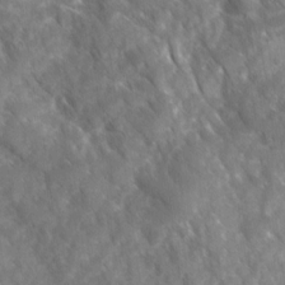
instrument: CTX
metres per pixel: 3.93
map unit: Ave
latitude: 17.1403
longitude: -130.9892
